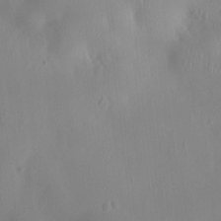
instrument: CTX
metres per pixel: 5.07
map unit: HNhu
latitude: 4.4790
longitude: -5.8961
